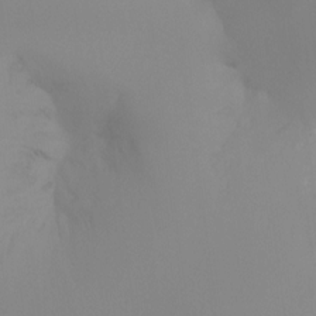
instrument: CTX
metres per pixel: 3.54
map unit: Ht
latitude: -16.4062
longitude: -47.9150
